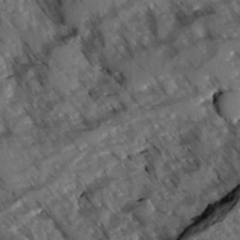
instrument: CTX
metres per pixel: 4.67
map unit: Ave
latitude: -1.2565
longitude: -111.4049
